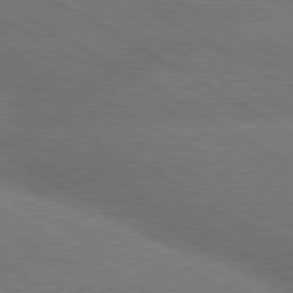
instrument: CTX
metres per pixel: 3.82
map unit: lApd
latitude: 79.9906
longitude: -153.4238
